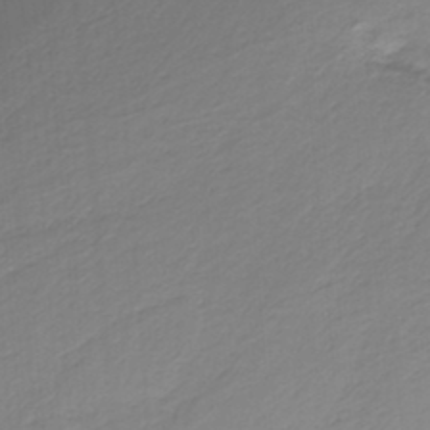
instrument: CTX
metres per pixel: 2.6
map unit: HNb
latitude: -36.7463
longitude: 55.6722
